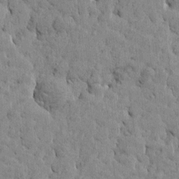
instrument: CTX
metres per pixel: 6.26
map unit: Htu
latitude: -4.6896
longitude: 177.0109
